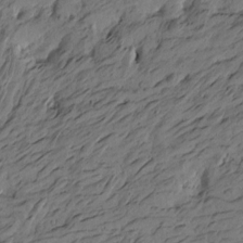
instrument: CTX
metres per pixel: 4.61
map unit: Htu
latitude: -6.1605
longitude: -179.4238
